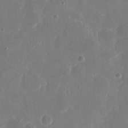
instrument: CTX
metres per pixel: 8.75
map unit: eHh
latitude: 9.2915
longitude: -69.1025
